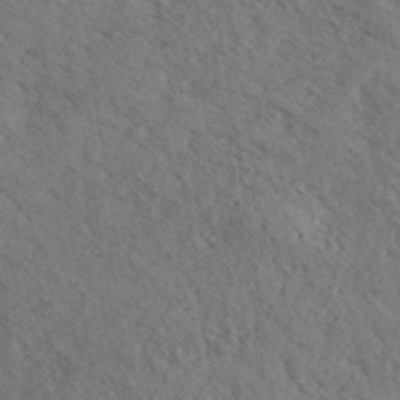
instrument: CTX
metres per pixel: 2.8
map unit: eHh
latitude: 35.6127
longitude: -139.9339
